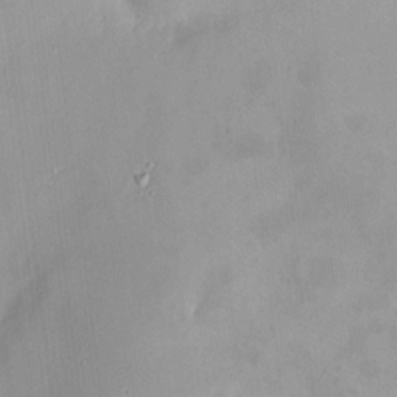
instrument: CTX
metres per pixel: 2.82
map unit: HNhu
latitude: 6.8002
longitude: 9.5966
